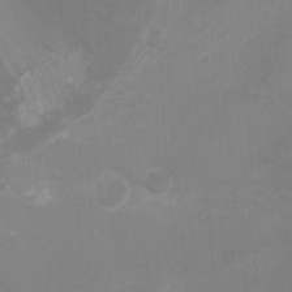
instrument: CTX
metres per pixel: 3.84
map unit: Nhu
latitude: -8.6140
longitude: -44.0822
